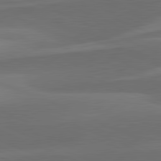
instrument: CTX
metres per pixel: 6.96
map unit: lApd
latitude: 81.6694
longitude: 124.9542
